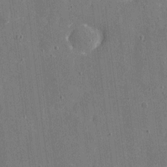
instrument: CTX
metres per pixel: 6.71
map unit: eHh
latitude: 6.4034
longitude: -67.8961
